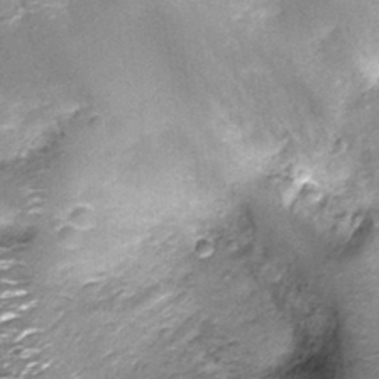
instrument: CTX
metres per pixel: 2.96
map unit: Nhu
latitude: -13.2943
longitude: -22.5546
